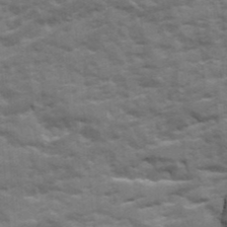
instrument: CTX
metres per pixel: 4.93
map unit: Ave
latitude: 19.5182
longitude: -129.9717
